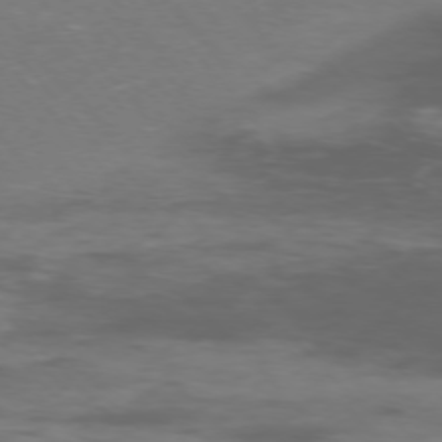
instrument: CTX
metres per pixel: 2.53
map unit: Ap
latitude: -76.0283
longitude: -69.0081
